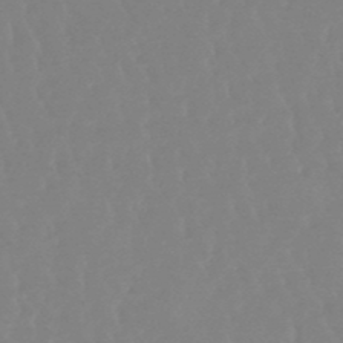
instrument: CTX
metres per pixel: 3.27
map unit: lHb
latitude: -48.4440
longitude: 72.1228
